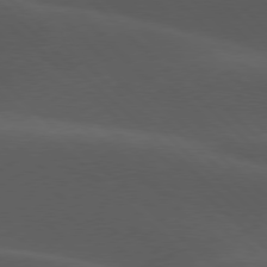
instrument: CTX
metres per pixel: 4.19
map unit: lApd
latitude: 77.7449
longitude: -53.8961
